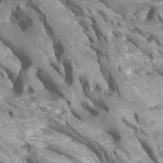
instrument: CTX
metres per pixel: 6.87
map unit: Htu
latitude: -6.1794
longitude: -77.1403
